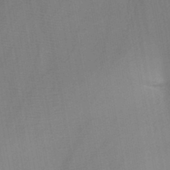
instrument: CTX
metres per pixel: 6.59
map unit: HNb
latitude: -46.4062
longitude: -39.3482
